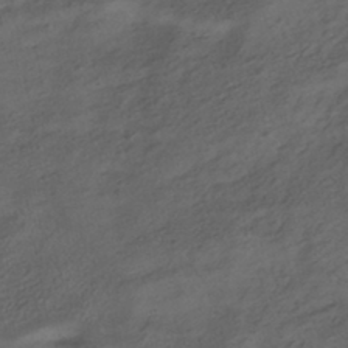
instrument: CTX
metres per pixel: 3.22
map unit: HNhu
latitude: -43.0108
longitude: 105.5210
